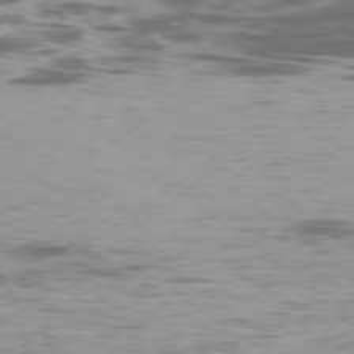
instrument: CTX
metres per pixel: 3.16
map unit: Ap
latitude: -77.0486
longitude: -68.8947
